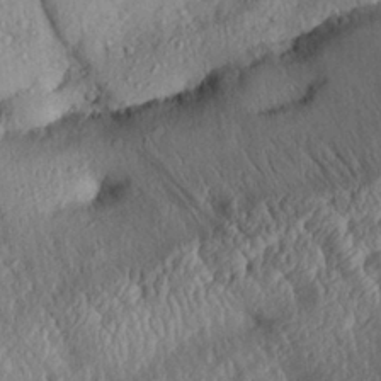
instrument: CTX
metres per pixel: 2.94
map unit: Aa
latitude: 30.7247
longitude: -133.7261
